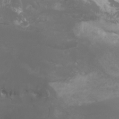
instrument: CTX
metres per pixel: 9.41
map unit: Htu
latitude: -7.0864
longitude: -71.4993
